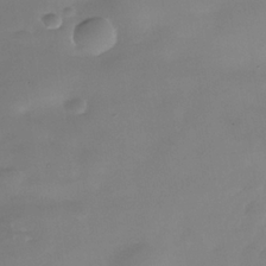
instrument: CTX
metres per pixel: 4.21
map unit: Nhe
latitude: -36.5573
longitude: -90.4979
